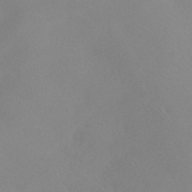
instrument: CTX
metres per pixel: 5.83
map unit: HNhu
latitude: -40.6518
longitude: 93.4265
